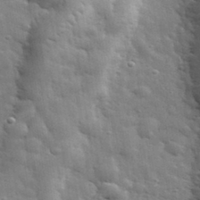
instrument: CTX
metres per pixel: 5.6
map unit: lHvf
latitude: 34.4034
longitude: -81.4048
